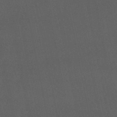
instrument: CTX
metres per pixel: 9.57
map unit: eHb
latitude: -50.5763
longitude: 72.2739
